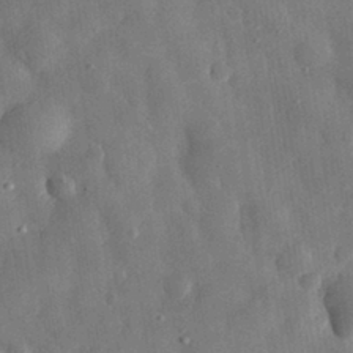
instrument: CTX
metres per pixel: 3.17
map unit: eHh
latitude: 30.9325
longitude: -76.1955
